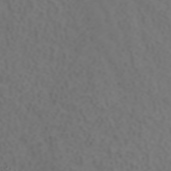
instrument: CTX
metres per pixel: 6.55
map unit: ANa
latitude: 42.1011
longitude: 34.2739
